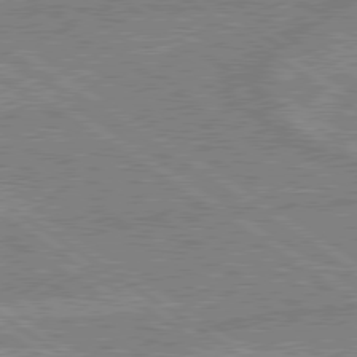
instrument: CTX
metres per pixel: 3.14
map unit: lApd
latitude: 79.2159
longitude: -162.1200
